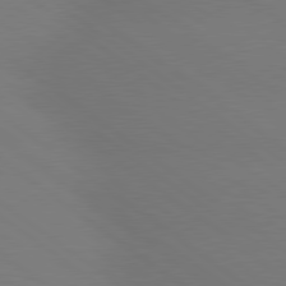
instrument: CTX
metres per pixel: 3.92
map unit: lApd
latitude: 79.2348
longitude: -151.0269
